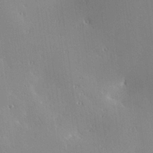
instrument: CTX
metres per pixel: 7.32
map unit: Hve
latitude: 25.4048
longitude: -91.5560
